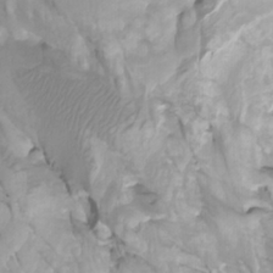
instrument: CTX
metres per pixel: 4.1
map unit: Htu
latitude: -4.8786
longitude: -76.9136
